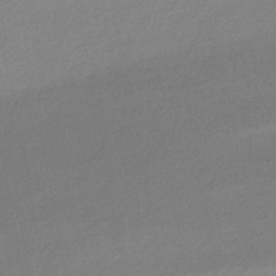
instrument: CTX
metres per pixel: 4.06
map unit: HNhu
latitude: -42.1605
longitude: 95.4643
